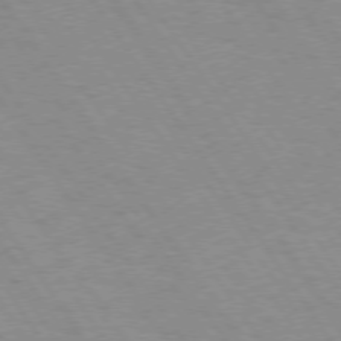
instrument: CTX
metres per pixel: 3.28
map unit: Hpe
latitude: 73.8206
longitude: -137.0459
